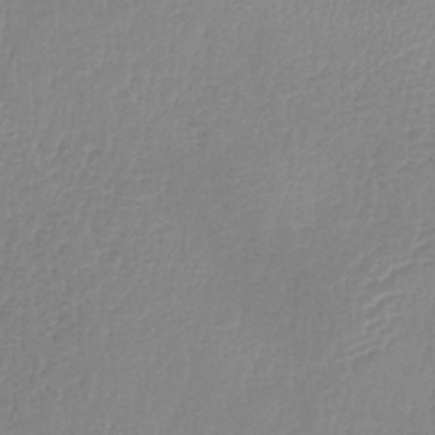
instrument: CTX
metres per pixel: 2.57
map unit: lHb
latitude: -41.9367
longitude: 74.1417
